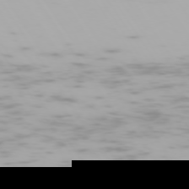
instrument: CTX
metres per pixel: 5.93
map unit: Hpe
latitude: -74.2929
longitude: 4.7085
